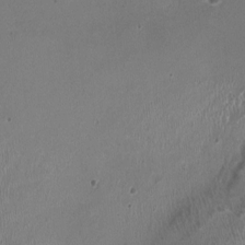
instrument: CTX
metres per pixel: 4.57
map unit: HNhu
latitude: -3.5588
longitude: -3.0458
